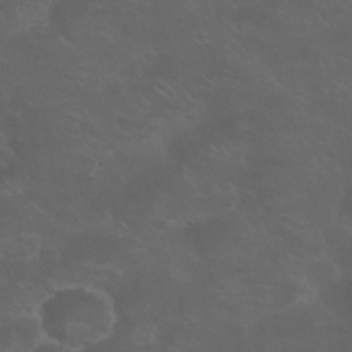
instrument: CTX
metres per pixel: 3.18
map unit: Nhu
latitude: 24.5923
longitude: -52.8947
